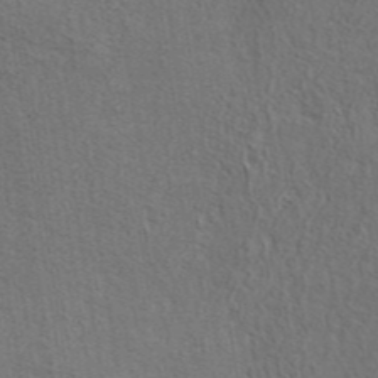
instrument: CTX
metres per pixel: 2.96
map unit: eAb
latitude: 43.4804
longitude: 112.3873
